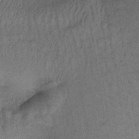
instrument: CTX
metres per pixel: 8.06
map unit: lHb
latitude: -35.6155
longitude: 71.1242
